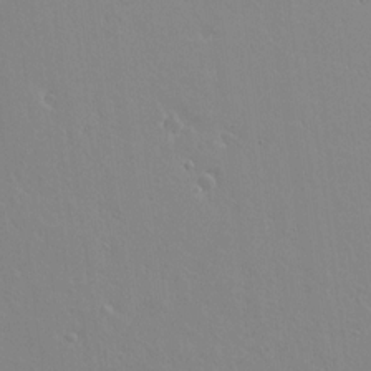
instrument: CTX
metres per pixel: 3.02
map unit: lAvf
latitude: 14.8947
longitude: -126.3656
